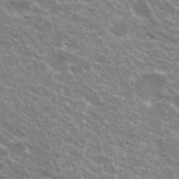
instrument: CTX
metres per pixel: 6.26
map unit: Hto
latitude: 20.1767
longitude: -36.4412
